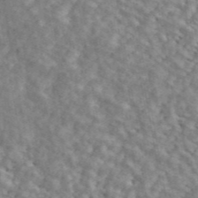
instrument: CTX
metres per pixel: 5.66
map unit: ANa
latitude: 44.7246
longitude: 46.9352
